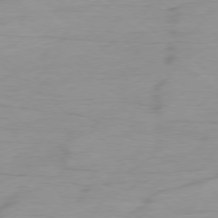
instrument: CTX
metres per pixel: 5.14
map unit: Ap
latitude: -78.6896
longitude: -78.2334
